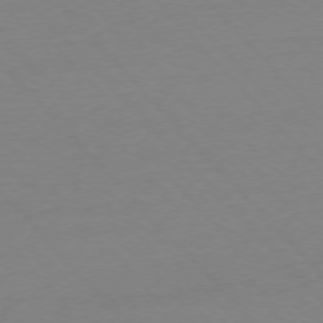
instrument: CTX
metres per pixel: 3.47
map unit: Ap
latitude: -76.5385
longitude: -92.8947
